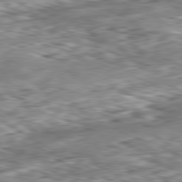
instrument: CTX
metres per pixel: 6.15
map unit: Ap
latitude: -81.7667
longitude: -80.1578
